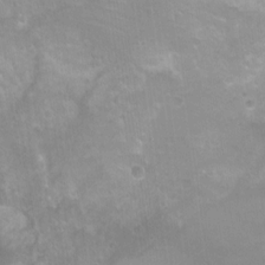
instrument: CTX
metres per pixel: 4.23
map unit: Nhu
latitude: 5.7450
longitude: -17.8583
